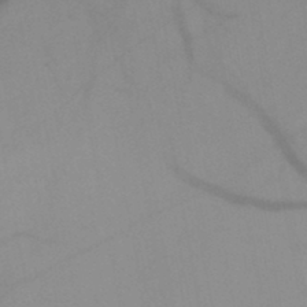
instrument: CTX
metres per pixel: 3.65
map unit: HNb
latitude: -45.5399
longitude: -41.0836
